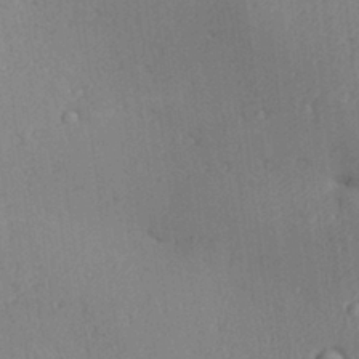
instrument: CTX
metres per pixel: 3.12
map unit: Aa
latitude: 28.0633
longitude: -137.1403
